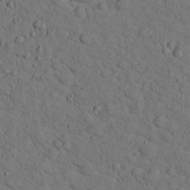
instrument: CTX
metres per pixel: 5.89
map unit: lHvf
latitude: 13.8017
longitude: 178.0661
